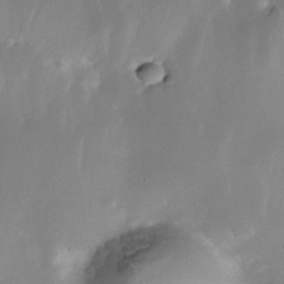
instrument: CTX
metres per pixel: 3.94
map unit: Nhe
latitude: -35.1809
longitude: -131.2726
